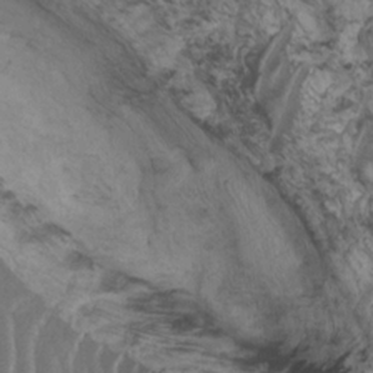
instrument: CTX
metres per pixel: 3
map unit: HNhu
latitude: -1.2565
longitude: 13.8422
